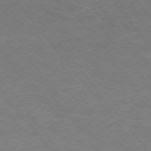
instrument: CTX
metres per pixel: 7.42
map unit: Hpe
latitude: 75.6127
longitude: -156.9135
